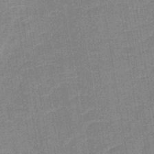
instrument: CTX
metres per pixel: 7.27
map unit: lHb
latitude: -37.0864
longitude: 73.8611
